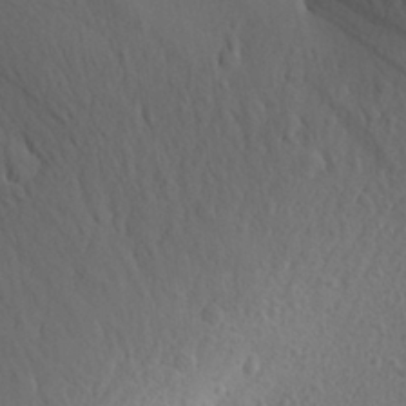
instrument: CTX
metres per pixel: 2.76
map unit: Aa
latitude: 27.8395
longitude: -143.5938
